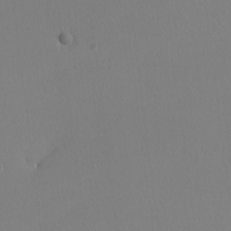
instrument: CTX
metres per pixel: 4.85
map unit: Nhu
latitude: -7.8233
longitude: -95.3671
